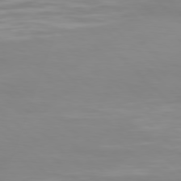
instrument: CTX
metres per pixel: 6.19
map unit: Hpe
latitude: 77.4237
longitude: -175.4238
